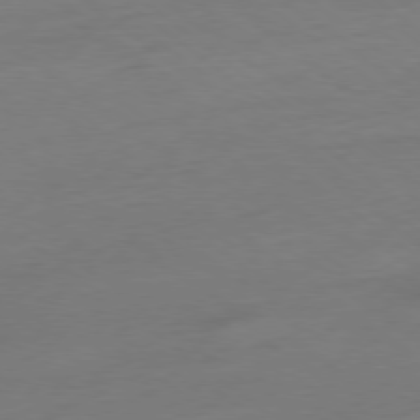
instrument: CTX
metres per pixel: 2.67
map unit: Ap
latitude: -78.6707
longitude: -98.4978
